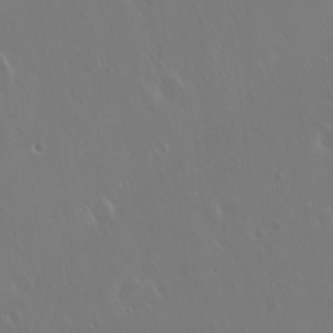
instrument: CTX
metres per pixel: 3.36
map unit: Hto
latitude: 17.6883
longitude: -57.0458
